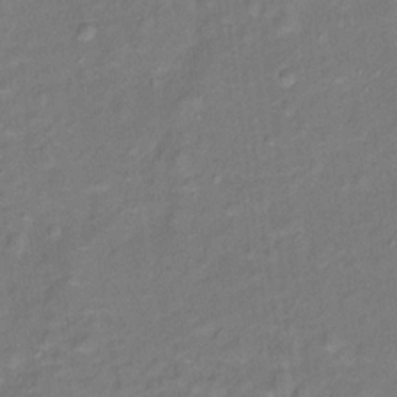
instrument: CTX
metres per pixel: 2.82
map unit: Ht
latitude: 12.1767
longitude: -40.0255
